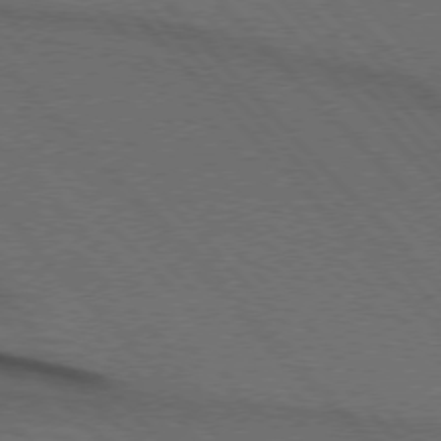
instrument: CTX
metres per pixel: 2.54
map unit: lApd
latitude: 75.2348
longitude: -81.9717
